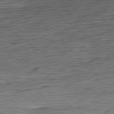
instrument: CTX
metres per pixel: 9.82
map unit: Ap
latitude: -78.6896
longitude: -92.3656
